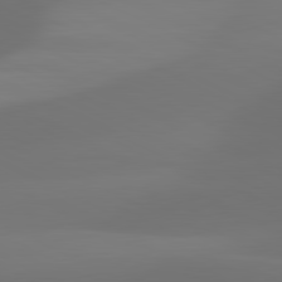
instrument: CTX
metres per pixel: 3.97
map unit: lApd
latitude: 81.2726
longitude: 129.2754
